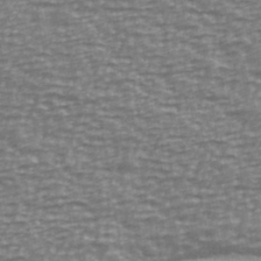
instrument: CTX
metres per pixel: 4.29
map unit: Ave
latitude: 40.3656
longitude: -113.5371
